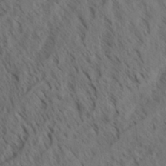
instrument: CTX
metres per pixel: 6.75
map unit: Aa
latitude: 32.1956
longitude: -140.7246
